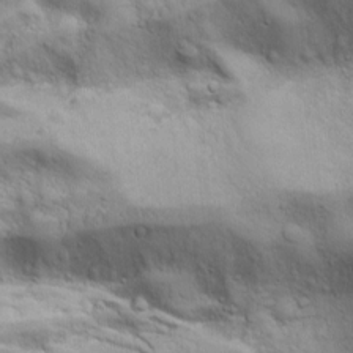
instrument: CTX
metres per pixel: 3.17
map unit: Ave
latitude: 11.4238
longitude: -104.2712
